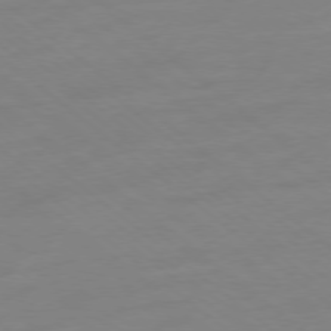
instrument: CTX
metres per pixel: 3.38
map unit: Ap
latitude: -78.3873
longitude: -98.7813
